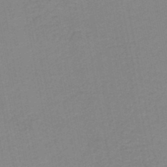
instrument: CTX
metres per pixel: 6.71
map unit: lHb
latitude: -46.7085
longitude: 60.8975
